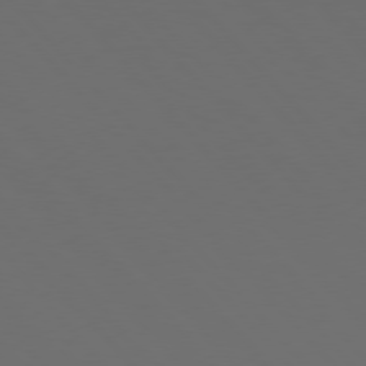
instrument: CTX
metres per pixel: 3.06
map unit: Hpe
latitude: 76.5356
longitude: -168.7058
